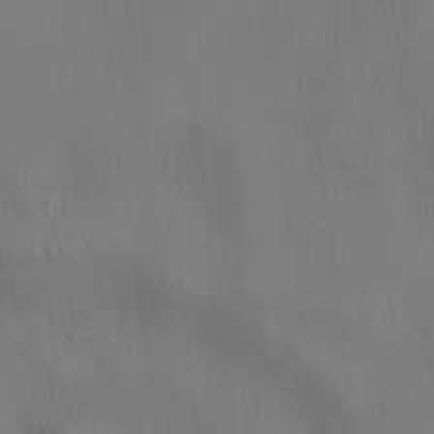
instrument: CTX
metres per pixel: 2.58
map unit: lHvf
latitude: 22.1956
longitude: 142.1416
